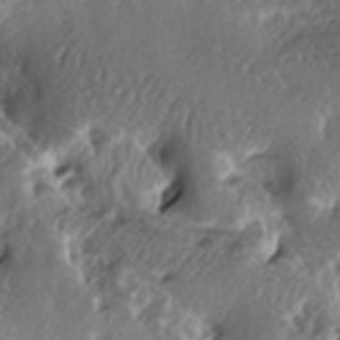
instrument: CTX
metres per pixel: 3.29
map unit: lAa
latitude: -6.5007
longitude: -124.3278
